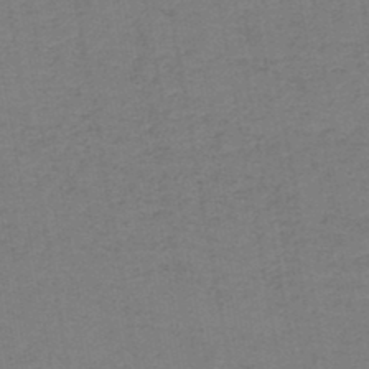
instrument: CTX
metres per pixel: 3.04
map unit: HNb
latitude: -45.7478
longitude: 52.1794
